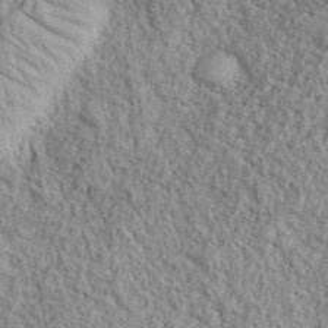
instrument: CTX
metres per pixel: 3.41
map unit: eHh
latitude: 37.7450
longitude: -81.1970
